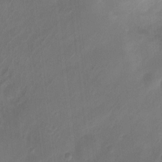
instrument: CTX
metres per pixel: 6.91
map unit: Nhu
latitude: 4.6113
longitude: -16.8191
